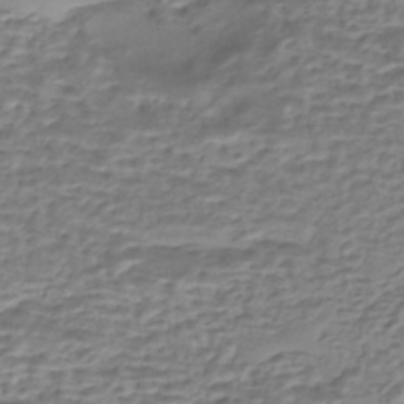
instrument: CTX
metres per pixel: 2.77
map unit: eHh
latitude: -43.5021
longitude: 119.9178
